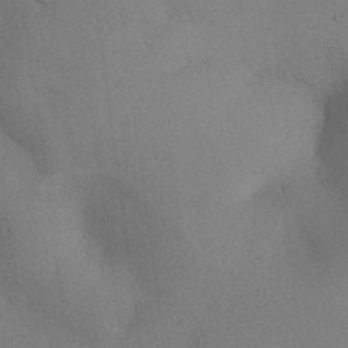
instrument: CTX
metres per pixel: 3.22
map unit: Nhu
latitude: 28.8191
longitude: -71.0080
